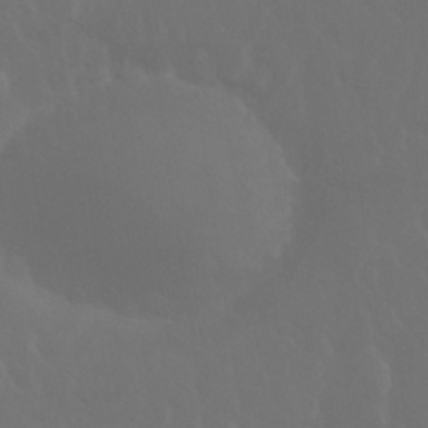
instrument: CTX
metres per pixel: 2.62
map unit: eHh
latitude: 33.9150
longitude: -58.8380
